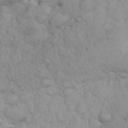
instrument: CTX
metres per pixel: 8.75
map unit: eHh
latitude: 31.8017
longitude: -67.7071
